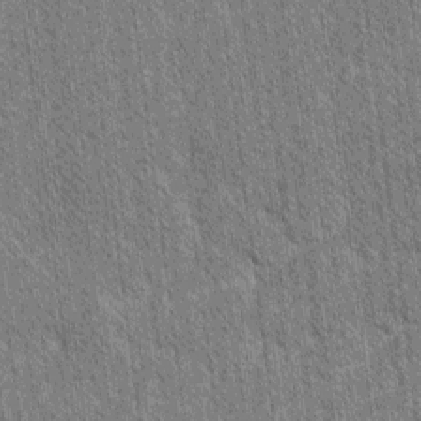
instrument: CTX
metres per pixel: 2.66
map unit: lAvf
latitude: -2.0472
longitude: -114.9513
